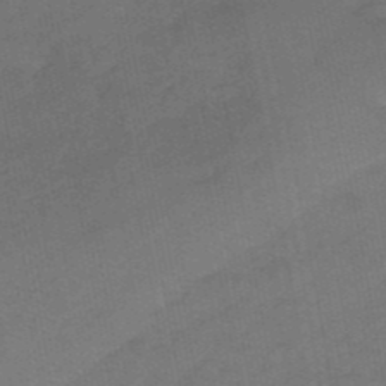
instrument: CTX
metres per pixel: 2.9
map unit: eHb
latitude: -39.4832
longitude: 82.8597
